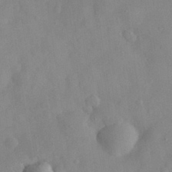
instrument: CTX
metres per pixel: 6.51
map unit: eHh
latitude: 29.9906
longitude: -73.7639
